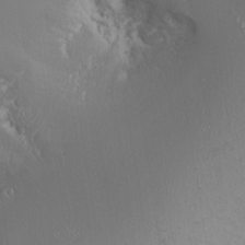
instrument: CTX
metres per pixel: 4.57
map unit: Nhu
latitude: -7.4832
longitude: -90.9514
